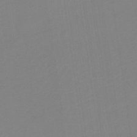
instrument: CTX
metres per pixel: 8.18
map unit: eHb
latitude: -48.3684
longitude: 87.7478
